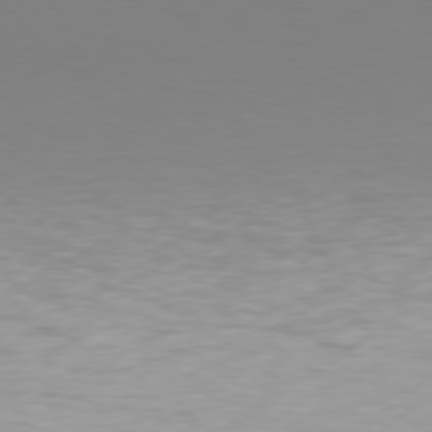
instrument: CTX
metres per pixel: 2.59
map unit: Hpe
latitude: 78.0444
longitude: -130.1011
